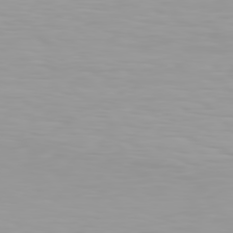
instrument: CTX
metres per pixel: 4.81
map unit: Hpe
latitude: 77.2915
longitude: -140.3656
